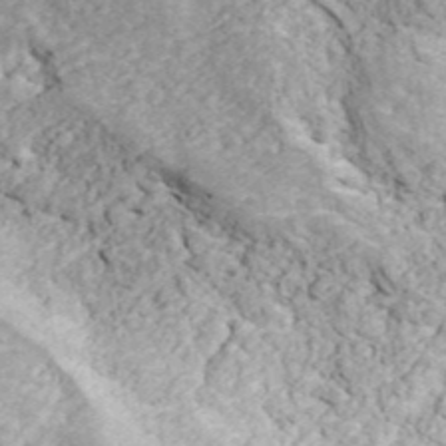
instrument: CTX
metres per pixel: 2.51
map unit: ANa
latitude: 44.3656
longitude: 45.6533
